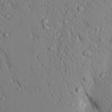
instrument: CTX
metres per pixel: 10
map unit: Aa
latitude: 18.1955
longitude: -148.1011
